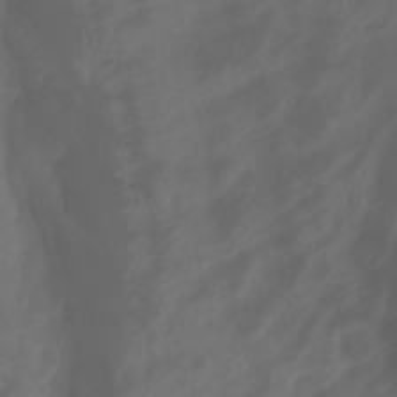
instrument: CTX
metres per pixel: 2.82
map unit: Aa
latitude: -7.6722
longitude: -79.5182
